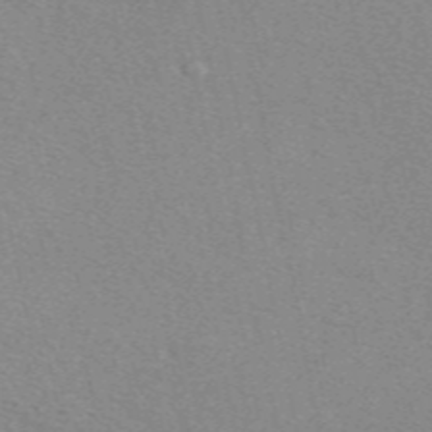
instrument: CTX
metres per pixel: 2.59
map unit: eAb
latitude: 49.8205
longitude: 107.6533
